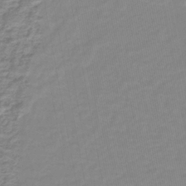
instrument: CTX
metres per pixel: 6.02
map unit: lHb
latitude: -40.8219
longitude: 63.3698
